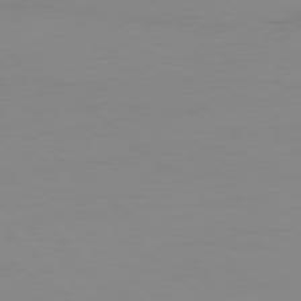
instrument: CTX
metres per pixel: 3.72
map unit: Hpe
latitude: -78.5573
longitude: 15.9556
